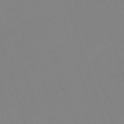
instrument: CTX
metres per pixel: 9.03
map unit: lHb
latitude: -49.3321
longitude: 81.5777
